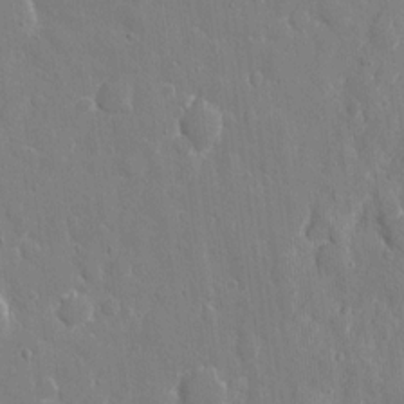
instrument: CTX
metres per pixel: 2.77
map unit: eHh
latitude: 8.7624
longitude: -69.6505
